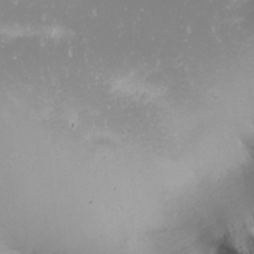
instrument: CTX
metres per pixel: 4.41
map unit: Nhu
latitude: -0.6897
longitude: -81.2726
